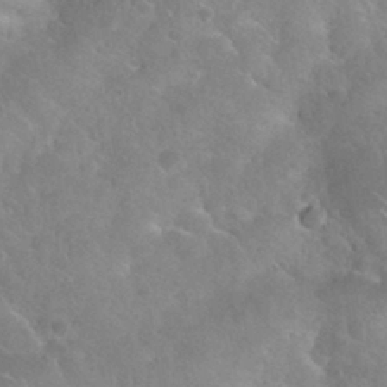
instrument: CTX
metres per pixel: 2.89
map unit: Nhu
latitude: 30.4412
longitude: -52.4790
